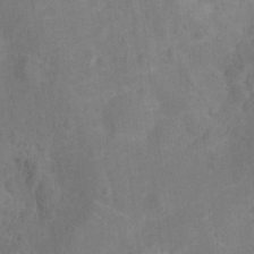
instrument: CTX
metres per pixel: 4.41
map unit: Ht
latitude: 14.0255
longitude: -41.4993
